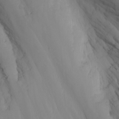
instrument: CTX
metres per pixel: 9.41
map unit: Nhu
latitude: -3.8989
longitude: -74.8569
